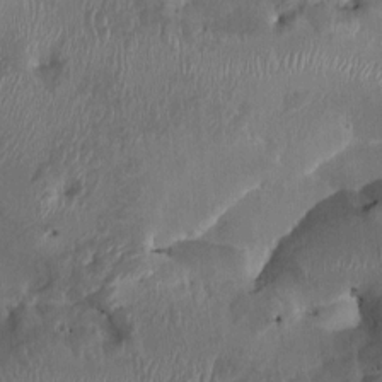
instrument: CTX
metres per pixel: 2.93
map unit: HNhu
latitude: 3.8205
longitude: -6.0633
